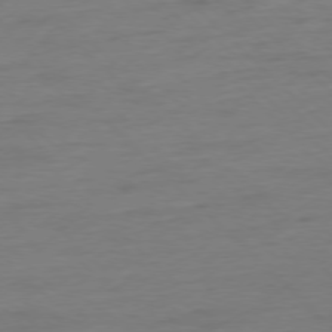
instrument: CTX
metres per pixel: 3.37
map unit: Hpe
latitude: -77.5588
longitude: -13.6316
